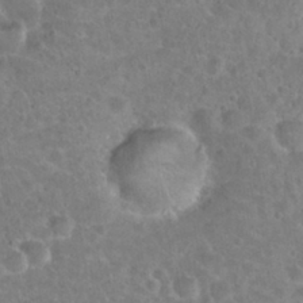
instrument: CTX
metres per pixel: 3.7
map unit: Hto
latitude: 21.5182
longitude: -47.8773
